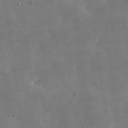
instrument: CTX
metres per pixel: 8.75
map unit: lHvf
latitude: 31.1592
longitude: -92.5168
